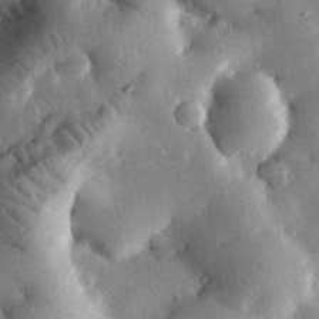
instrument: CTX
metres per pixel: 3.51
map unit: eHh
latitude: 31.1592
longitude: -80.6490
